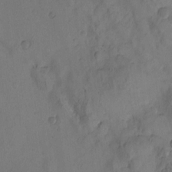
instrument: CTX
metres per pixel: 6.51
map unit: Htu
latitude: -2.9919
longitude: -176.5168
